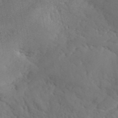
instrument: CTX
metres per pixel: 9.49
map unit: ANa
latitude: 41.1781
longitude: 52.5573
